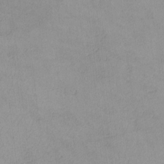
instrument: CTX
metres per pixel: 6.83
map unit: lHvf
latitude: -13.4455
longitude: -102.4412
